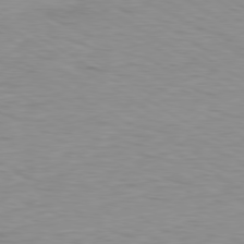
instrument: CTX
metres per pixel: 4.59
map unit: Ap
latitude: -80.1039
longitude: -47.9339
